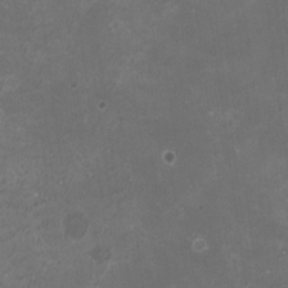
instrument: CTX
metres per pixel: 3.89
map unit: HNhu
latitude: 2.6868
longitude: -1.5749
